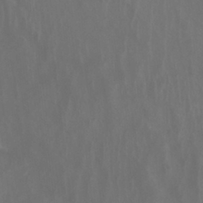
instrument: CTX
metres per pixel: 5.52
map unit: Htu
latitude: 3.5371
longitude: -20.5357
